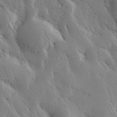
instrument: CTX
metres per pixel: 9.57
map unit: Hve
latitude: 32.9892
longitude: 149.6911
